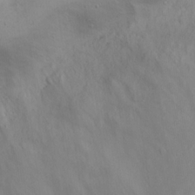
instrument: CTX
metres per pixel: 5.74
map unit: eHh
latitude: 21.6316
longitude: -61.5938
